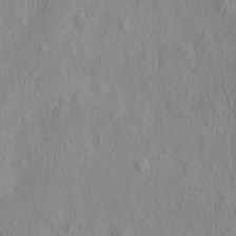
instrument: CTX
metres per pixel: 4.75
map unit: eHh
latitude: -2.6518
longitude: 19.2754
